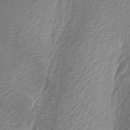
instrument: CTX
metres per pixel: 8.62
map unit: lAa
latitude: -3.3131
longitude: -128.3845
